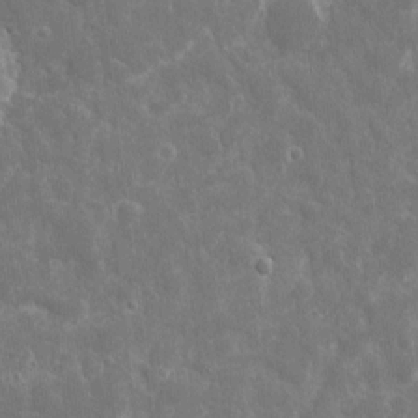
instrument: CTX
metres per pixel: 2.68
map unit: eHh
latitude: 7.5371
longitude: -70.0444
